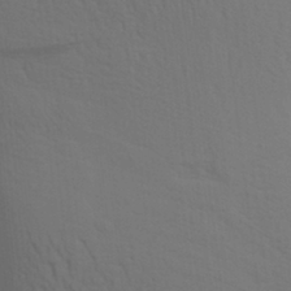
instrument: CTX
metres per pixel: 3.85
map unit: Aa
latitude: 27.3293
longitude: -131.3860
